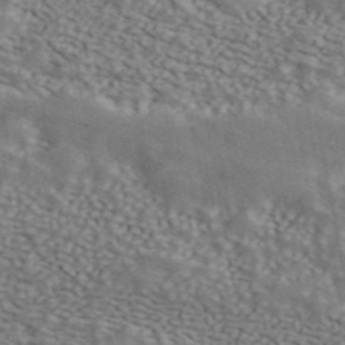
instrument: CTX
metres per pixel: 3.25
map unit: ANa
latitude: 43.7450
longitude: 47.5588
